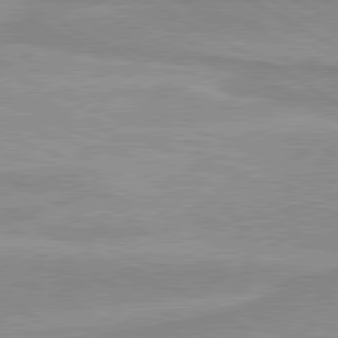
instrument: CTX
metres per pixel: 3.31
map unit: lApd
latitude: 80.1956
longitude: 170.8219
